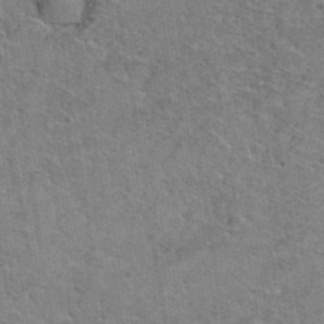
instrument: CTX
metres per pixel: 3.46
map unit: Hto
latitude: 39.0647
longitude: -42.9703
